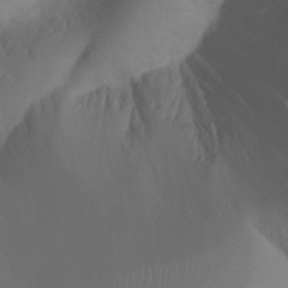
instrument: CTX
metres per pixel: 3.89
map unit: Aa
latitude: -13.3888
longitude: -67.8772
